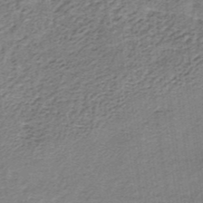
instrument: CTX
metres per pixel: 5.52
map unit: lHb
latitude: -37.1620
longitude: 60.8786
